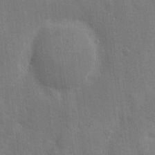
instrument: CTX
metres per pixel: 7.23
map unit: eHh
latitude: 6.8191
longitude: -72.2334
